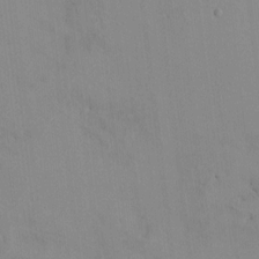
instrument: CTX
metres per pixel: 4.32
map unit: HNhu
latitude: 6.7813
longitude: 1.1243
